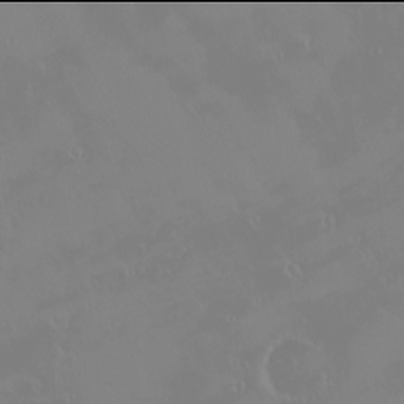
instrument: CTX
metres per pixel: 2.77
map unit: eHh
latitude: -2.0094
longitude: 19.8989
